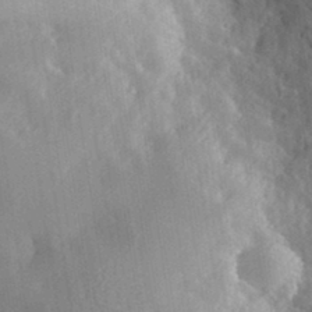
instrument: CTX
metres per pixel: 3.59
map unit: lHvf
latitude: 33.9717
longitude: -86.1767
